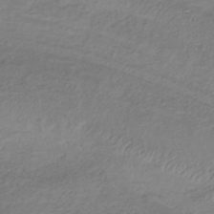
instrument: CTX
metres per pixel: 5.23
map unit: lHb
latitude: -36.1227
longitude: 70.1039
